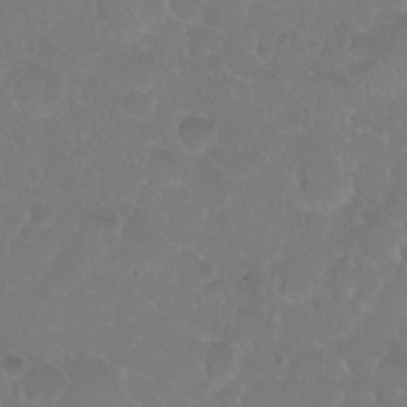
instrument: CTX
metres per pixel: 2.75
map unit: eHh
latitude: 1.0458
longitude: -54.9514
